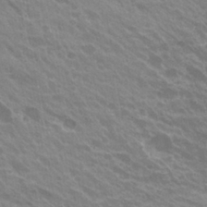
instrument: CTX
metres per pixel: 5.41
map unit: Hto
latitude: 27.4427
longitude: -35.3292
